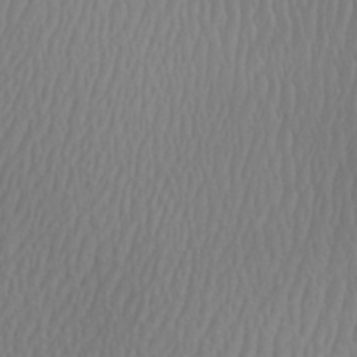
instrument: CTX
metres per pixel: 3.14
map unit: Aa
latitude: 31.1592
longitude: -140.2144
